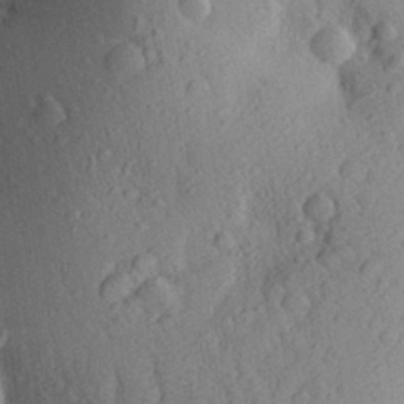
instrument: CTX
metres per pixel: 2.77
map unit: Aa
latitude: 28.1578
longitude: -148.2900
